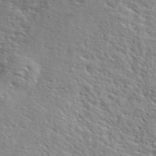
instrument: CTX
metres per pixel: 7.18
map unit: ANa
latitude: 40.9324
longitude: -86.6490
